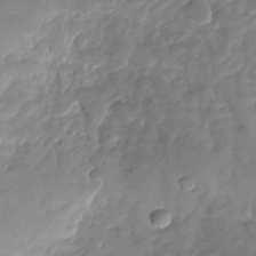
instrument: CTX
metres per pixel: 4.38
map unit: Nhu
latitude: -28.0472
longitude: -60.4034
